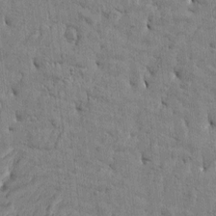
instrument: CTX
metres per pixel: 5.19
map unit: Htu
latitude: -4.6140
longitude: 176.7274
